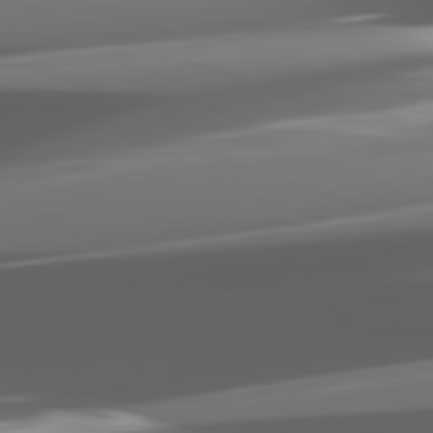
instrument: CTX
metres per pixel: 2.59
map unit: lApd
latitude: 82.3089
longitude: -149.1592
